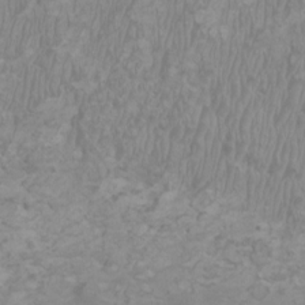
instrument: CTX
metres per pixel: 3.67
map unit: HNhu
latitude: 2.0822
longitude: -1.6316
